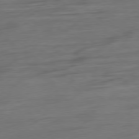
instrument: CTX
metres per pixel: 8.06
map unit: Ap
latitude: -79.6721
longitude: -54.6112
